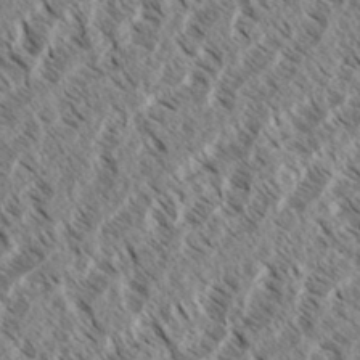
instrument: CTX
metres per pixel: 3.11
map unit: eHh
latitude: 34.7057
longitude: -139.2537
